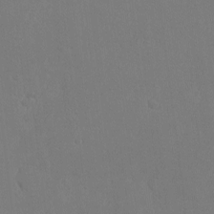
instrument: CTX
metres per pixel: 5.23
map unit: eHh
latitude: -3.6343
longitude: 19.7478
